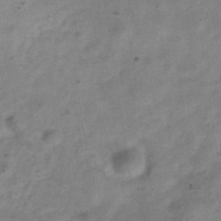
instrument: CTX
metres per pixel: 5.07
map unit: Hve
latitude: -32.6330
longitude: 89.7099
